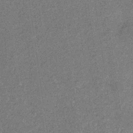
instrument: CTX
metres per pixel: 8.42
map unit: eHb
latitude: -31.1242
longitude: 67.8044
